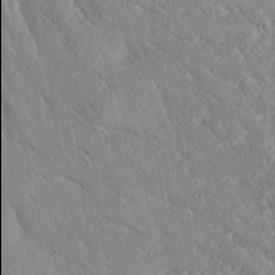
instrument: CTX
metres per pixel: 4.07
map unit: Htu
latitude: -3.8422
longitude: 174.0094
